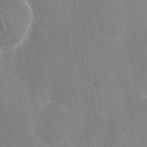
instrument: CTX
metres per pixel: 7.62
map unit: eHh
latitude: 8.8947
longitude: -68.2712
